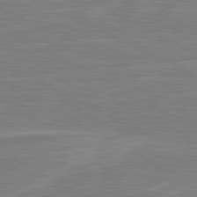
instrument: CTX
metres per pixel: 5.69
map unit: lApd
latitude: 80.8569
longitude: -173.4426
